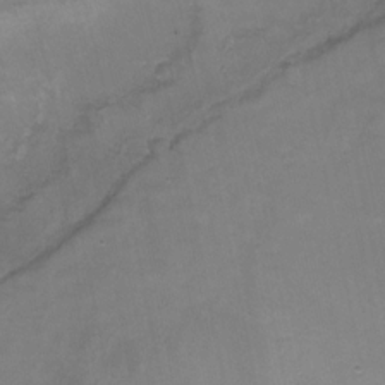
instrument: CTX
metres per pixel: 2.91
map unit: Nhu
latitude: -10.1606
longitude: -76.4223
